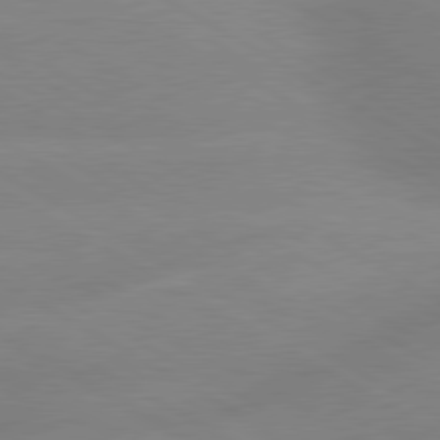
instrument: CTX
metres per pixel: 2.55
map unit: lApd
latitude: 80.0255
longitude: -147.2159
